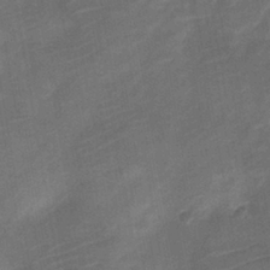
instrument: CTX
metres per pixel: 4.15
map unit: Nve
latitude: -19.8611
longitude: 106.5763
